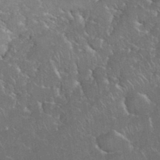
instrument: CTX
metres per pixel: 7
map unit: eHh
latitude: 36.9136
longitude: -61.7071
